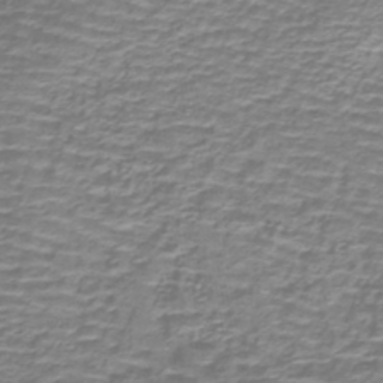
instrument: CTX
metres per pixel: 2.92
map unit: lHb
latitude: -40.6329
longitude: 59.1998
